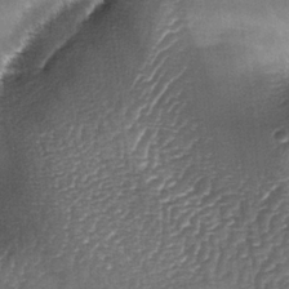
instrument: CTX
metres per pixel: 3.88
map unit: lAa
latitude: -4.5762
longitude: -128.4034
